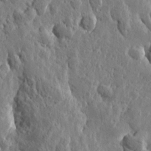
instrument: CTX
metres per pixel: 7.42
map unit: Htu
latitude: -0.2362
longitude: -178.1200
